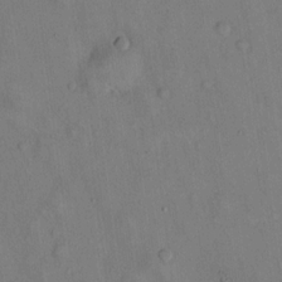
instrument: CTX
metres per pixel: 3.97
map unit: Hto
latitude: 14.1956
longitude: -60.0255
